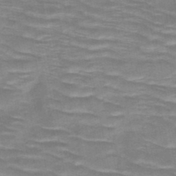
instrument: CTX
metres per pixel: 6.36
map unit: HNb
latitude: -47.1809
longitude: -48.1767
